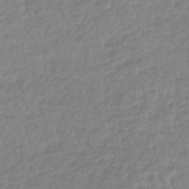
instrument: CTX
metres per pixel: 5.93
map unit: lHb
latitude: -44.3495
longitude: 74.1039
